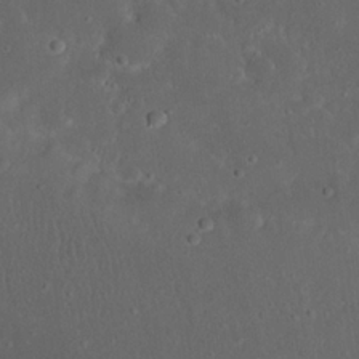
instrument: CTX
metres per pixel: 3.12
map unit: Nhu
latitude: 22.9325
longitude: -71.1403
